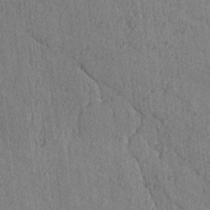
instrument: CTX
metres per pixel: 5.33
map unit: lAvf
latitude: -5.8800
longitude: -114.3656
